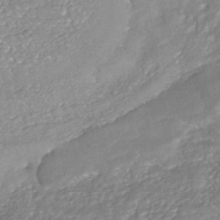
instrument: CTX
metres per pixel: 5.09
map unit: HNhu
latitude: -43.8989
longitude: 103.1620
